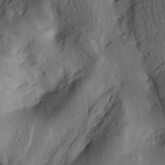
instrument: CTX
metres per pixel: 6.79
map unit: lAa
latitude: 4.2333
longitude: -114.4223
